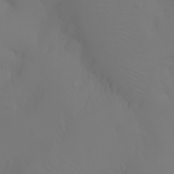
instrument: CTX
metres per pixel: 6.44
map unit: Nhu
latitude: -7.0486
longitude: -84.2334
